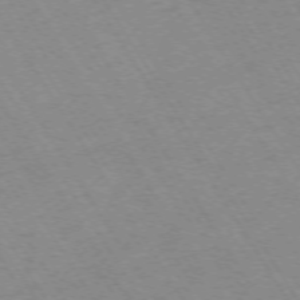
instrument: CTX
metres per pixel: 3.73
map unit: Ap
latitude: -73.5588
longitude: -71.9528
